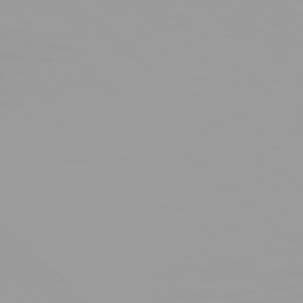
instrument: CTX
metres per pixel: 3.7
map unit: Hpe
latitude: 77.8772
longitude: -142.2901
